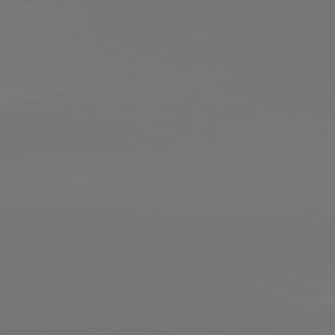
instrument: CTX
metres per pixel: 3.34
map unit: lApd
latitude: 81.4804
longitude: -152.0822
